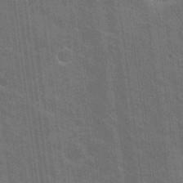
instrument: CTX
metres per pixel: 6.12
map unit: Nhu
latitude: 19.0458
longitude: -30.6869
